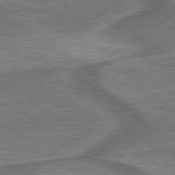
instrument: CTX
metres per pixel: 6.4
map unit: lApd
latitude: 79.8017
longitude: 173.7855
